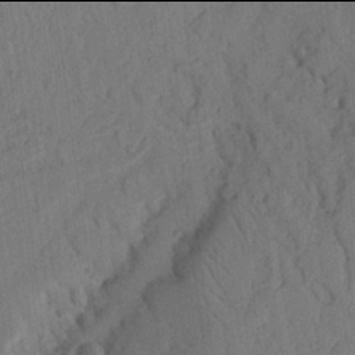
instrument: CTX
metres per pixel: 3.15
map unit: Nhu
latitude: 17.9906
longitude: -78.1578
